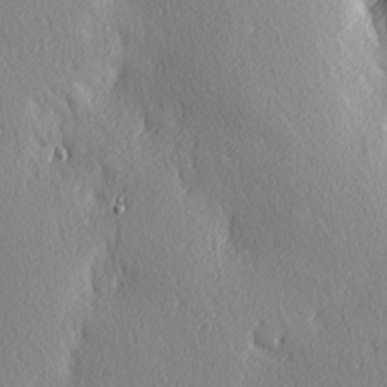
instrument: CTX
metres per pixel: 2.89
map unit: Ave
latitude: 3.3292
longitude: -112.6868
